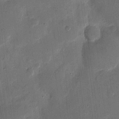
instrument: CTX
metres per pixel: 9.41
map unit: eHh
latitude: 11.7261
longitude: -68.7057
